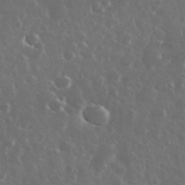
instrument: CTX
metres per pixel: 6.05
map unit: eHh
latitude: 34.3656
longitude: -61.3859
